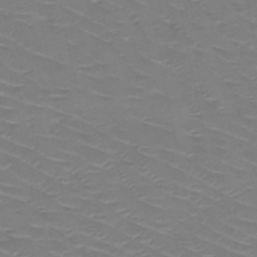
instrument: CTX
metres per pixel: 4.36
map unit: HNb
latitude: -49.5588
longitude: -47.0837
